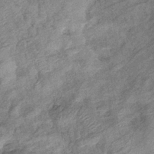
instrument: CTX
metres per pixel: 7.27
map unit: eHb
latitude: -38.0661
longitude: 77.4454
